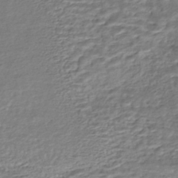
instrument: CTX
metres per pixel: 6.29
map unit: HNhu
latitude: -44.5574
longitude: 101.2753
